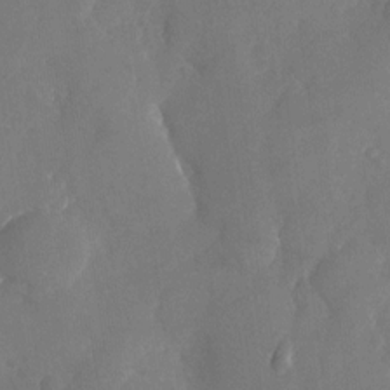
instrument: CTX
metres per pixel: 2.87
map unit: Nhu
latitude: -26.1227
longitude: -70.5923
